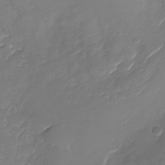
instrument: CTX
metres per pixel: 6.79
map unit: Nhu
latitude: -28.0850
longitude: -67.5938
